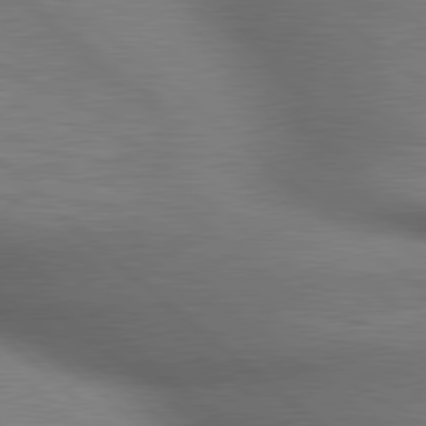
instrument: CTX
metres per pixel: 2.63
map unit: lApd
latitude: 80.2900
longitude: 119.8422
